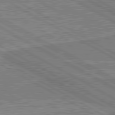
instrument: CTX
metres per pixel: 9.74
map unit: lApd
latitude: 80.4979
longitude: 144.1795
